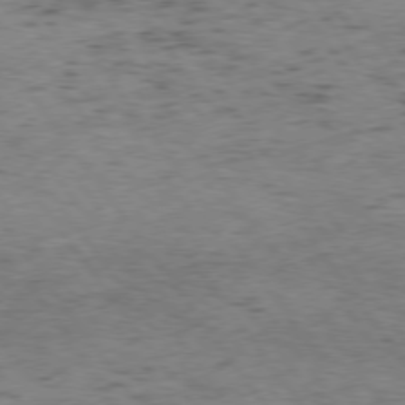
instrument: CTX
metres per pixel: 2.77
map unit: Hpe
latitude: 75.1403
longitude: -142.8191
